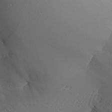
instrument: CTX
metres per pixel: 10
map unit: Aa
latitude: 24.0822
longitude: -127.0459
